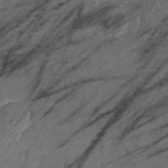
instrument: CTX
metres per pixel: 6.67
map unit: eHb
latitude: -39.5777
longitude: 77.8989
